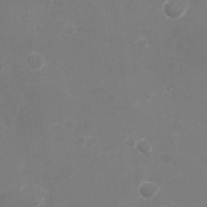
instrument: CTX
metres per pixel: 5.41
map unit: Nhu
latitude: -28.5385
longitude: -66.3845
